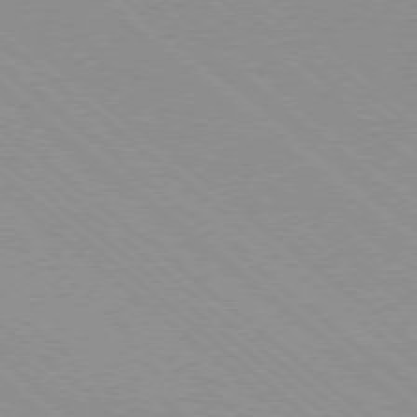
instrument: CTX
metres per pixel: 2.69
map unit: Ap
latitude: -78.6707
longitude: -65.3293
